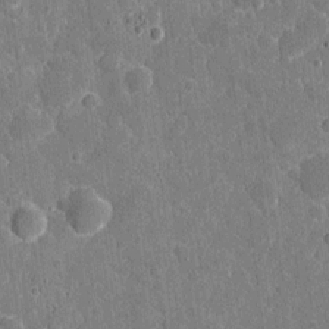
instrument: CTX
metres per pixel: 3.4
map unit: eHh
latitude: 5.4048
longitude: -67.5371
